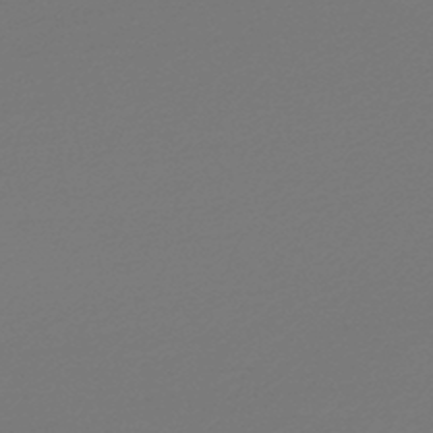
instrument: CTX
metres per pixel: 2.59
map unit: lHb
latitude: -47.2376
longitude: 65.9367
